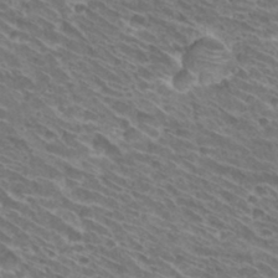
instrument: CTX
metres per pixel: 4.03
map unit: Hto
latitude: 31.1970
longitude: -42.5924
